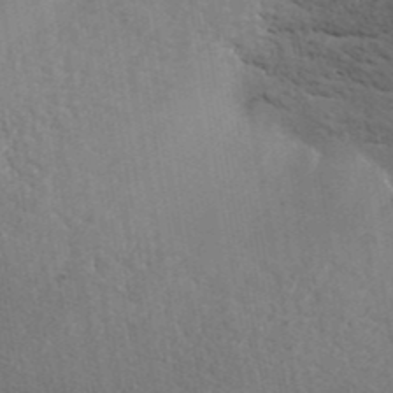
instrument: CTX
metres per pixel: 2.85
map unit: ANa
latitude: 41.5182
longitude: 26.6140
